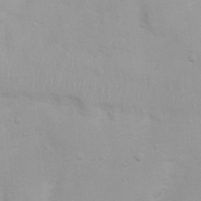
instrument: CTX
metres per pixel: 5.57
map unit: Ht
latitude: 3.9528
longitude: -22.7246
